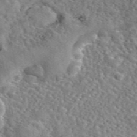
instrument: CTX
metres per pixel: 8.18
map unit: eAb
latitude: 45.7260
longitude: 111.4832
